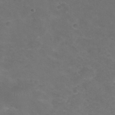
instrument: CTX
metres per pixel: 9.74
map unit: Nhu
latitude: 29.5560
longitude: -51.1781
